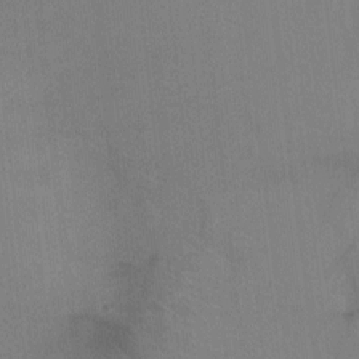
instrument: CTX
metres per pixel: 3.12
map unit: Ht
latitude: -4.5196
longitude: -17.0647
